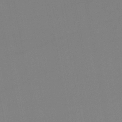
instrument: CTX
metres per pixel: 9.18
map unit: lHb
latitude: -46.3306
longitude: 75.4644
